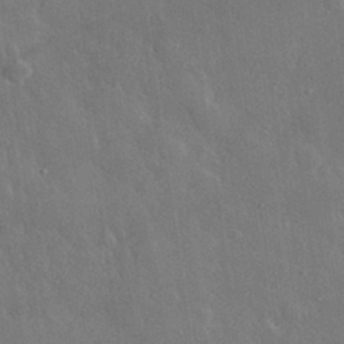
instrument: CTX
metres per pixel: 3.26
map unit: eHh
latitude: 30.5168
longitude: -79.0648
